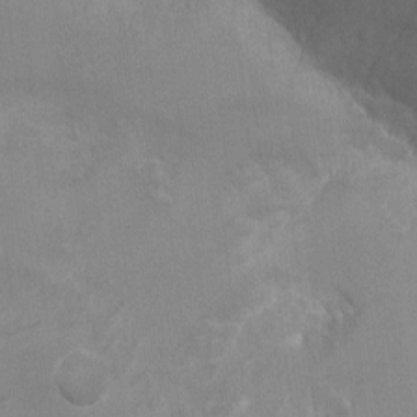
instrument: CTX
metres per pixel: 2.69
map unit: Ht
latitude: -4.1983
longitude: -24.3656
